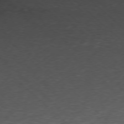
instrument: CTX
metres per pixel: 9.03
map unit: Ap
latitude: -77.9178
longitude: -60.5168
